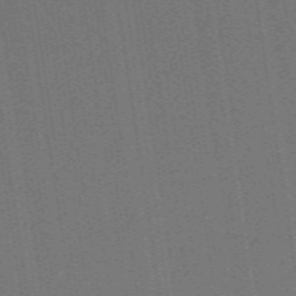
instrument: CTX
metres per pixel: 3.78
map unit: ANa
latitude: 51.9528
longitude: -70.7624
